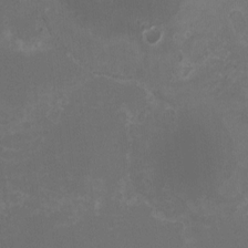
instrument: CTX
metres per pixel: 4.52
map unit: HNhu
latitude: -2.7841
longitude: -7.1403
